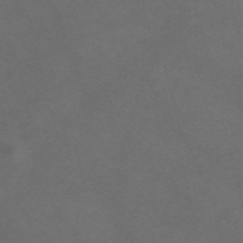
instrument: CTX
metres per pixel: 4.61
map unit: Nve
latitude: -58.3495
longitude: 59.5399
